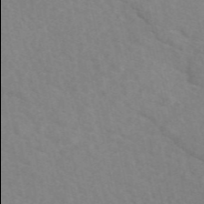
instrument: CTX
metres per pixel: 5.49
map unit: eAb
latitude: 49.7639
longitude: 118.0094
